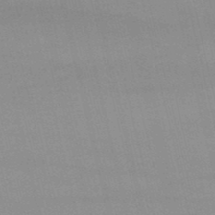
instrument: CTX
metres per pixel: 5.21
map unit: lHb
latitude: -48.7463
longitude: 70.5007
